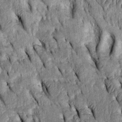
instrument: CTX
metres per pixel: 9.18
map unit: Htu
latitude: -2.9541
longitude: 151.5210
